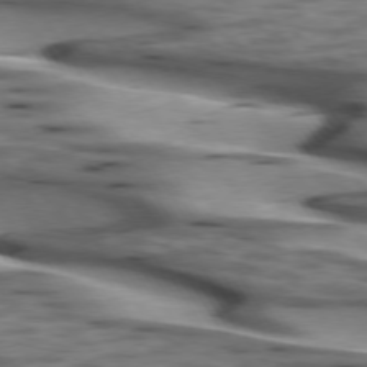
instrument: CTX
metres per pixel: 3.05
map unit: lApd
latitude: 74.6113
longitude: -50.7057
